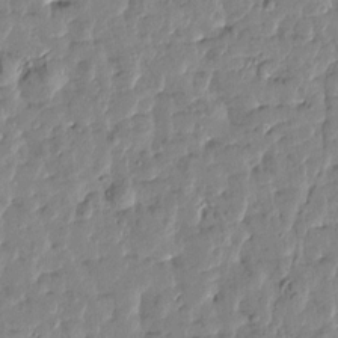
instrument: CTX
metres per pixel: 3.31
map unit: Htu
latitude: 0.8380
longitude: -179.9528
